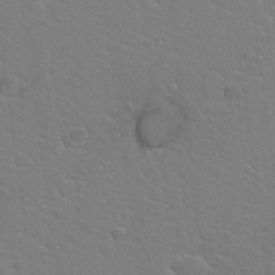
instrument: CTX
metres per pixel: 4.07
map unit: Hto
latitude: 19.9528
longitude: -33.3482
